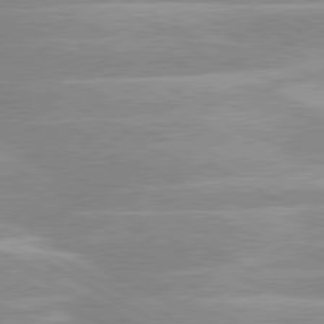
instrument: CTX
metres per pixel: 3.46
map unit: lApd
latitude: 80.2333
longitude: -124.4979
